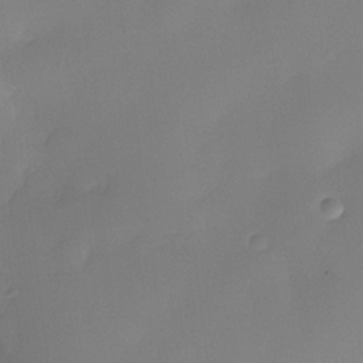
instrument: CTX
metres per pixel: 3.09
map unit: eHh
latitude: -22.9164
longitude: 14.8975
